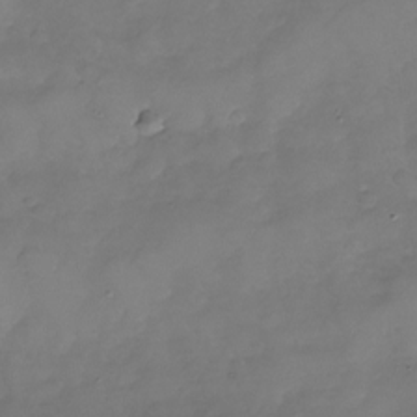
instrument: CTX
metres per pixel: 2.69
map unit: Nhu
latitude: -24.3495
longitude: -56.9513
